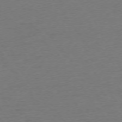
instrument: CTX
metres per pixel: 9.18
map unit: Ap
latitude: -74.8786
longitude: -89.8584
